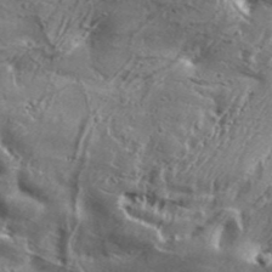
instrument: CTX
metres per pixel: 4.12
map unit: Aa
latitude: 34.3467
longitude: -135.3481
